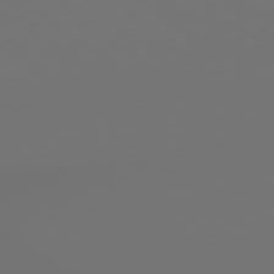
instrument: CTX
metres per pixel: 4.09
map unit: Hpe
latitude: 78.8191
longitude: 177.3321
